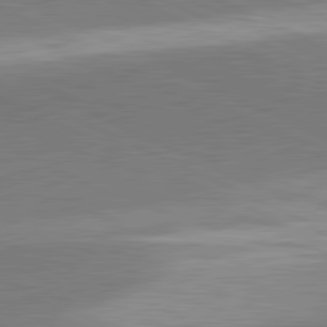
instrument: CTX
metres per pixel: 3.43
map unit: lApd
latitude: 81.7827
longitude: 162.5573
